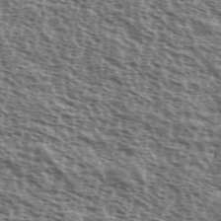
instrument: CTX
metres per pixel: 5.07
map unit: Ave
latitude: 38.2333
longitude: -111.6316
